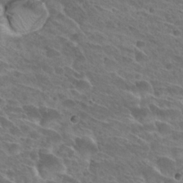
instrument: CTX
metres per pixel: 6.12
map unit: Hto
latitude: 27.8772
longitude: -39.2159
